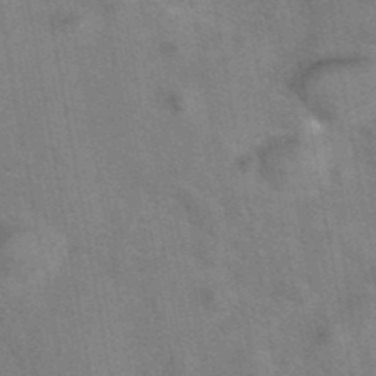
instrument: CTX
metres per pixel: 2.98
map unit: eAb
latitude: 41.9906
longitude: 106.8408
